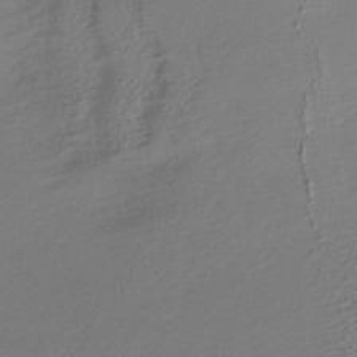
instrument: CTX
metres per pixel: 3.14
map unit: lHb
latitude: -35.9745
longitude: 66.7085
